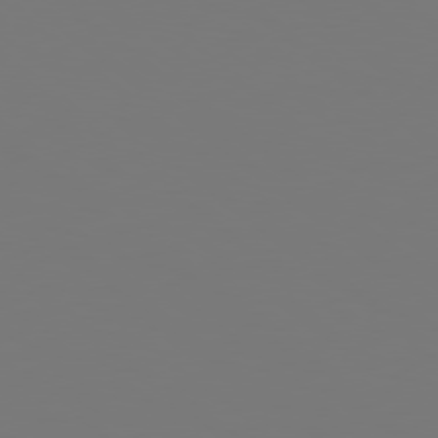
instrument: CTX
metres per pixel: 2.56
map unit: Hpe
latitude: 78.7435
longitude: -174.7435
